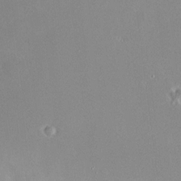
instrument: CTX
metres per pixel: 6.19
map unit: HNhu
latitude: 5.5182
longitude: 7.9556
